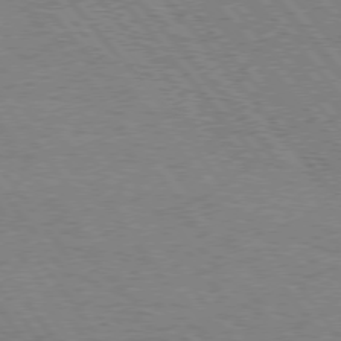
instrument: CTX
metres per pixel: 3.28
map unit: Hpe
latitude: 75.1214
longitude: -150.6868
